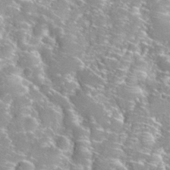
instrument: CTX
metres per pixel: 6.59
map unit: Nhu
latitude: 29.5560
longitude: -48.4979
